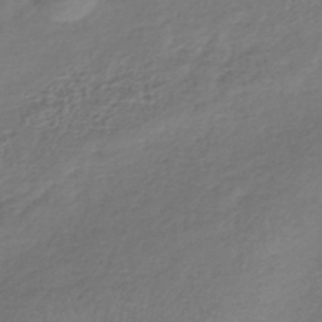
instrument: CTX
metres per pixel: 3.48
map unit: lHb
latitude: -41.1998
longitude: 73.5966
